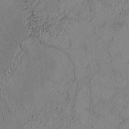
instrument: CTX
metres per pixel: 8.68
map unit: Htu
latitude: 2.6868
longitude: 148.4440
